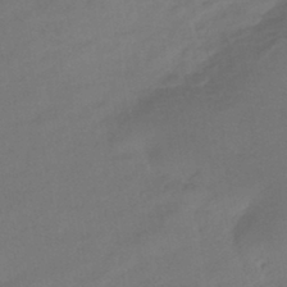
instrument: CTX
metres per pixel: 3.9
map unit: eHb
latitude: -41.4076
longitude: 84.6707
